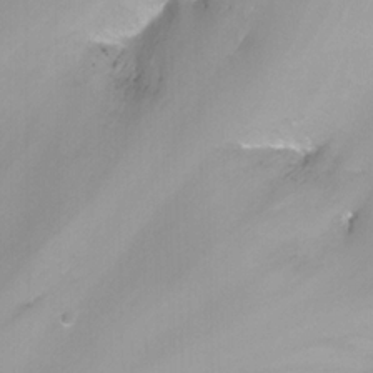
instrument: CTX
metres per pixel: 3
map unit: Nhu
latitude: -13.4832
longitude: -63.8395
